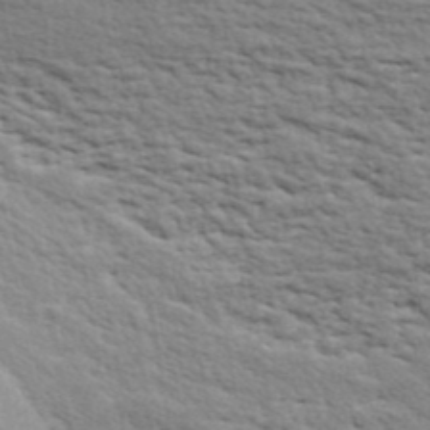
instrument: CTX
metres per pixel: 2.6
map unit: ANa
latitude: 40.7057
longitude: 30.3495
